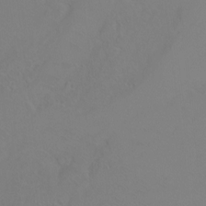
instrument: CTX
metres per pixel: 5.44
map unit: Ht
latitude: 0.3845
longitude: -32.7813
